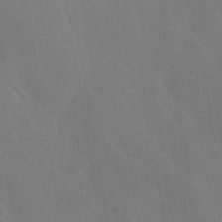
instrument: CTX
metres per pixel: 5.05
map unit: Nhe
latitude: -35.6155
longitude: -92.8191
